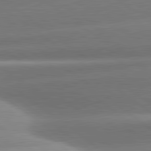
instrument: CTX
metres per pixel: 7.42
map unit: lApd
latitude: 81.0458
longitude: -157.3670
